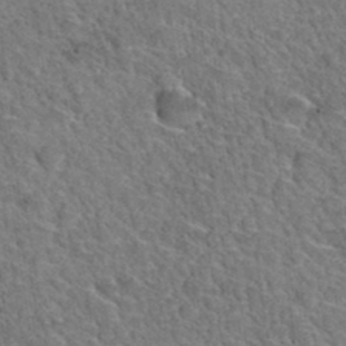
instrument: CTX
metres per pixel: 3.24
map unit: Hto
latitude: 35.2159
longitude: -46.5546
